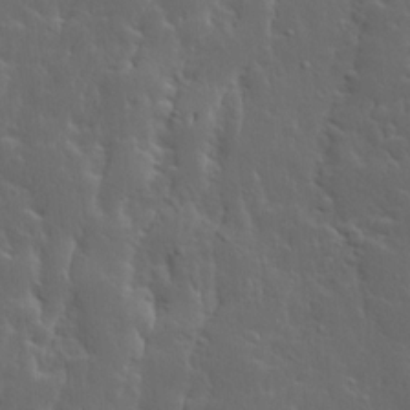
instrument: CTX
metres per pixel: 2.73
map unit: Ave
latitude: 13.7261
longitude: -135.6883
